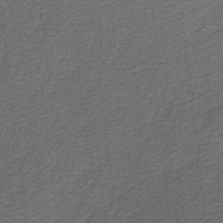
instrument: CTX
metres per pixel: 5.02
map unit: Ave
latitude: 16.5735
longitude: -137.0459
